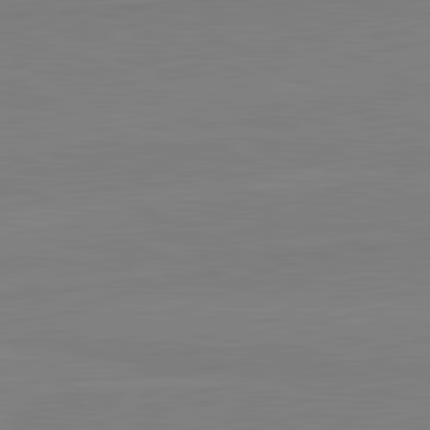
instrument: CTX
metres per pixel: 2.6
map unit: lApd
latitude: 81.8016
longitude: 166.9542
